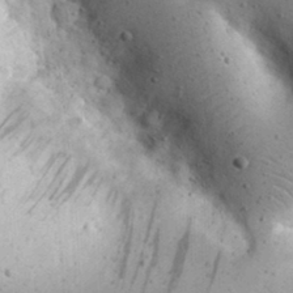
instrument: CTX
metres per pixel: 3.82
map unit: eHh
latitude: 23.7261
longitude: -67.2725
